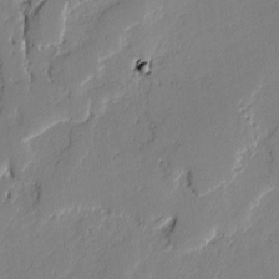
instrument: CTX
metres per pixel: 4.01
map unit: lAvf
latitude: -1.8990
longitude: -108.2711
